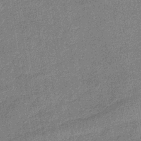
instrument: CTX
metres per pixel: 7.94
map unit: lHb
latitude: -39.2376
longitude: 74.5385
